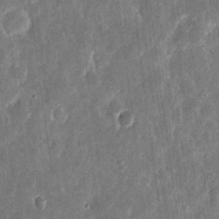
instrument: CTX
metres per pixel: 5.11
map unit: eHh
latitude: 11.9150
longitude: -73.0837
